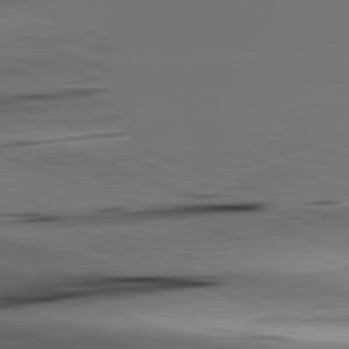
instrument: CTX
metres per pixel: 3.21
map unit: lApd
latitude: 81.7072
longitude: -151.0647
